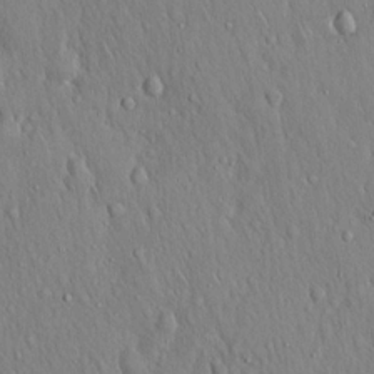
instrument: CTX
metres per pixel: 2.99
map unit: Hto
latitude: 17.4237
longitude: -58.4601
